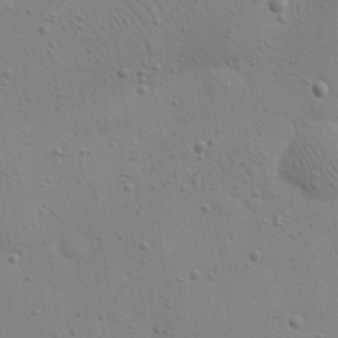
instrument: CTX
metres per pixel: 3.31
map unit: eHh
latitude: 24.7246
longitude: -69.7828
